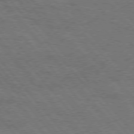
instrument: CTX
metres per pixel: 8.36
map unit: Hpe
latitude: 75.6883
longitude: -151.9339
